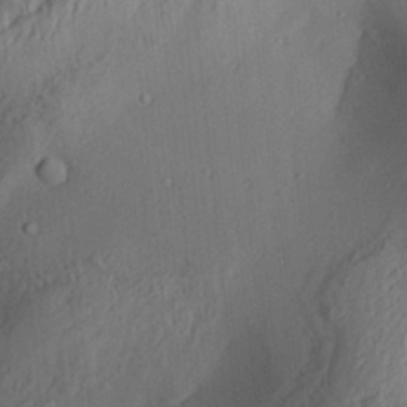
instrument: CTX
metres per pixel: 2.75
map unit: Aa
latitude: 28.8758
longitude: -132.7624
